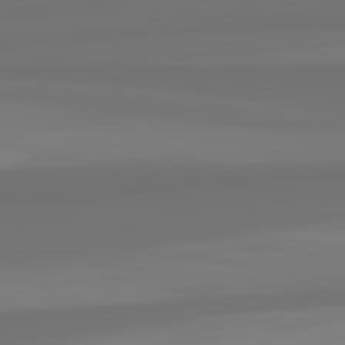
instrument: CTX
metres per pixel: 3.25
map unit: lApd
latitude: 82.6868
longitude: 158.8785
